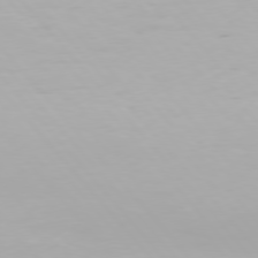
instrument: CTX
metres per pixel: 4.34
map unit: Hpe
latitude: 76.5168
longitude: -135.1781
